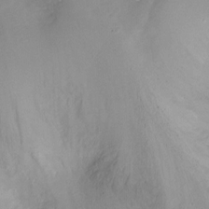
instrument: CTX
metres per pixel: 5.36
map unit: Ht
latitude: -10.3117
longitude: -19.9528
